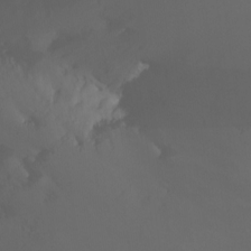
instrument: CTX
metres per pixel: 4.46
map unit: Nhu
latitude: -16.1228
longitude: -50.8191
